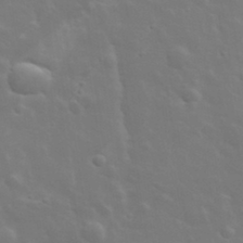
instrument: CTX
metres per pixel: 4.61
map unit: lHvf
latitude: 33.6883
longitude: -82.4978
